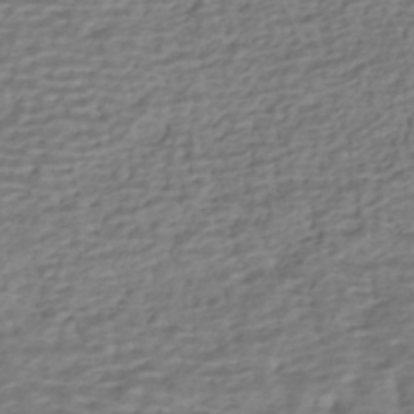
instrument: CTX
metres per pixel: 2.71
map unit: HNhu
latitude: -43.0675
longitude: 101.2942
